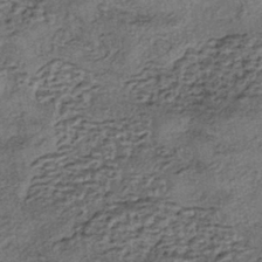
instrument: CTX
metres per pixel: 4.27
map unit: eHh
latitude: -42.8596
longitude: 120.4251
